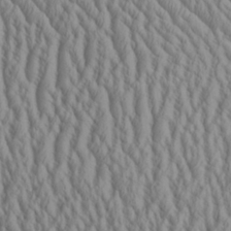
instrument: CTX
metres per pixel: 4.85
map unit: Aa
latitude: 25.8583
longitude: -135.9906
